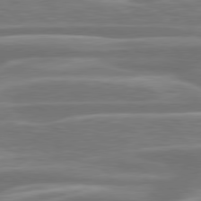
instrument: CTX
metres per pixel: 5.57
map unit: lApd
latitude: 79.6883
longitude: -126.3656
